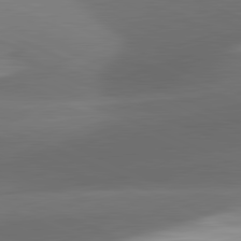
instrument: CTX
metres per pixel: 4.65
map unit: lApd
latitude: 81.7639
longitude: 133.3321
